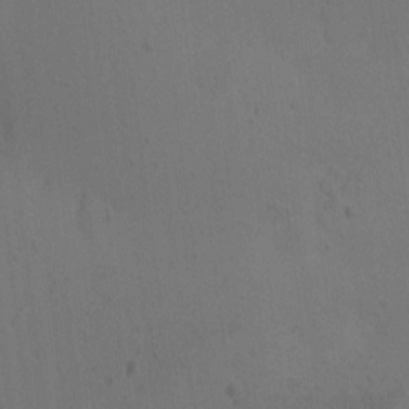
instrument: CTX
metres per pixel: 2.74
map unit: eHh
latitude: -0.7653
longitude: 17.4833
